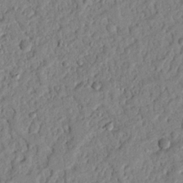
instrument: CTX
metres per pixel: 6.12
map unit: Nhu
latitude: 21.4238
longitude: -77.2726
